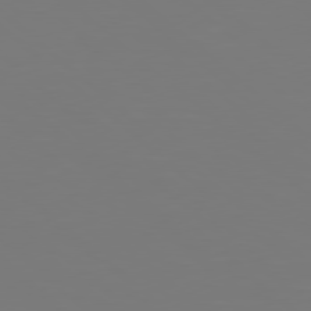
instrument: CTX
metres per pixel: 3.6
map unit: Hpe
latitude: 78.4034
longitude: -171.9339
